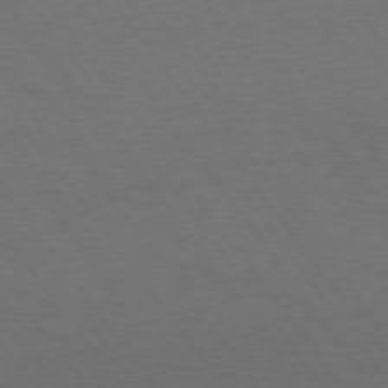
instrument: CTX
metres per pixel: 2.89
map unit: Hpe
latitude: 74.6679
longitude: -130.9514
